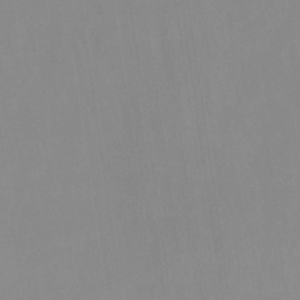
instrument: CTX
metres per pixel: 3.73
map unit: HNhu
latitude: -27.4454
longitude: 73.2376
